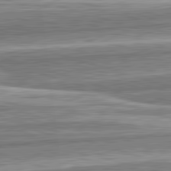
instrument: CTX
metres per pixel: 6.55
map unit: lApd
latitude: 82.7246
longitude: 166.8975
